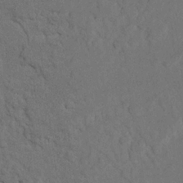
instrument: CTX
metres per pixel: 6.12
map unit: Nhu
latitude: 21.8395
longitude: -74.5735
